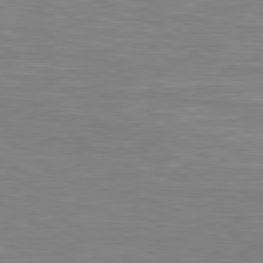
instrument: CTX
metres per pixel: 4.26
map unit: Hpe
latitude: 79.4049
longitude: -127.4616
